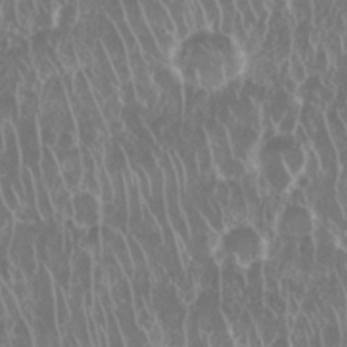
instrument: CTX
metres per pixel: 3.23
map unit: Nhu
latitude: 28.6868
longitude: -63.3671
